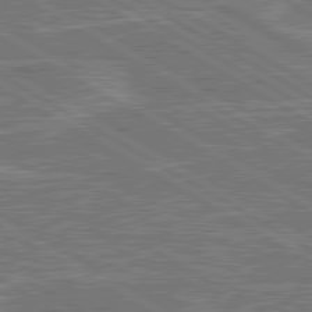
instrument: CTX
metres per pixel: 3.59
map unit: lApd
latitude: 80.5357
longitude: 119.7289
